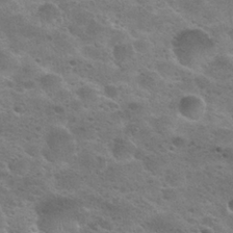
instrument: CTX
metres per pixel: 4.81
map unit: Hto
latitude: 24.5734
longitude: -50.2333
